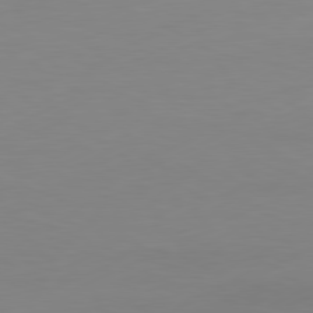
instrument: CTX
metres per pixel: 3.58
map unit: Ap
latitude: -81.2187
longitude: -84.9325
